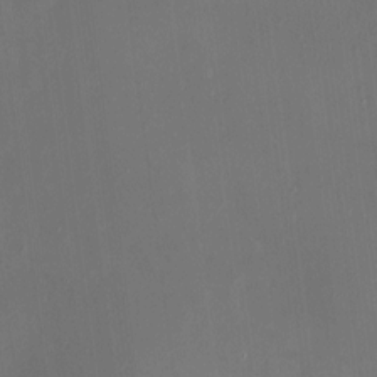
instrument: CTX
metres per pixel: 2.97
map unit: HNhu
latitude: 7.4993
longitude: 9.5210
